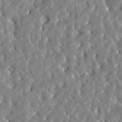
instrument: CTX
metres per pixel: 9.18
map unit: Htu
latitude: -5.0108
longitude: 173.3509
